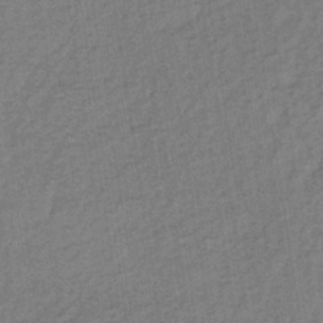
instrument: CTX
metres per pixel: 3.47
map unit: lHb
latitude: -35.3132
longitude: 70.7652
